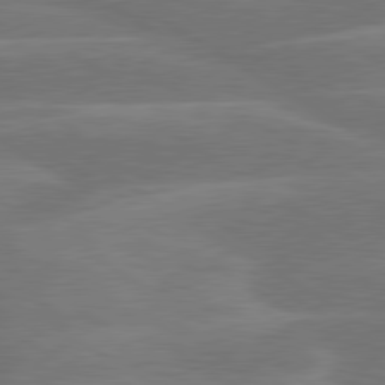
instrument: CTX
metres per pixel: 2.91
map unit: lApd
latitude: 79.9339
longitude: -123.1781
